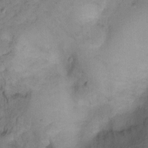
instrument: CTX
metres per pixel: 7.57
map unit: Hto
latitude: 7.2726
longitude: -37.8584
